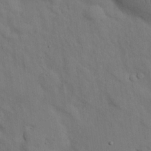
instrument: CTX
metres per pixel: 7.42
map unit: Nhu
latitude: 26.7435
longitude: -70.4412
